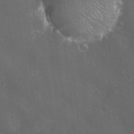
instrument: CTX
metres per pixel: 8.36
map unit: eHh
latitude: -11.7478
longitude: -61.6316
